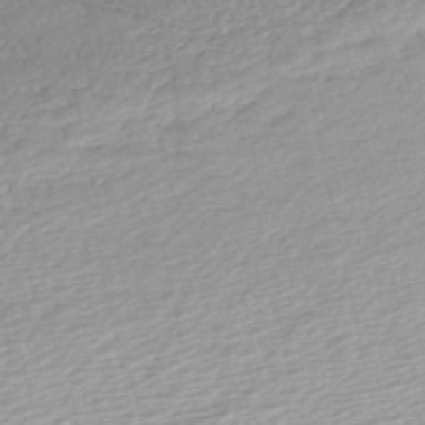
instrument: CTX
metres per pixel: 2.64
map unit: eHh
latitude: -51.9745
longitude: -24.1766
